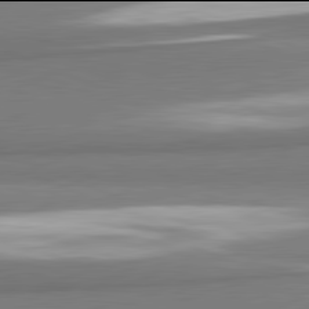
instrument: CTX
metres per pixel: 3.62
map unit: lApd
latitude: 81.9906
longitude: 173.3887
